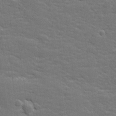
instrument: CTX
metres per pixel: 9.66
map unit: lHvf
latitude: 25.9906
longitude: 142.1794
